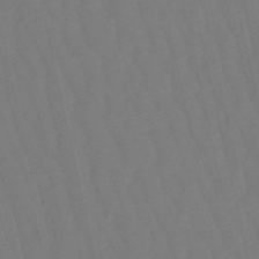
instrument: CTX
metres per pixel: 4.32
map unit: eHb
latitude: -50.2361
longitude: 76.3495
